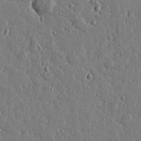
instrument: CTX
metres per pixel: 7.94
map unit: Htu
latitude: 0.4979
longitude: -178.7624
